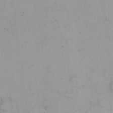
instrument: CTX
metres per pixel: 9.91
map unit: eHh
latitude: 22.8002
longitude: -59.7072
